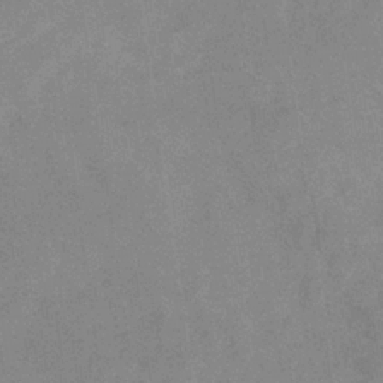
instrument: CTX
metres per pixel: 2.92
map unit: eHb
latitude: -32.6519
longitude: 67.9556
